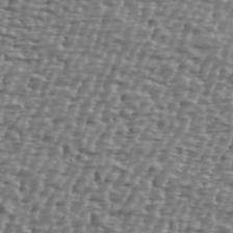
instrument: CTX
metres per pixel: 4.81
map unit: Ave
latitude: 40.3656
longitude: -112.2144
